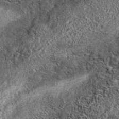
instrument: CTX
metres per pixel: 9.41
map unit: eAb
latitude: 38.1956
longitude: 107.1620
